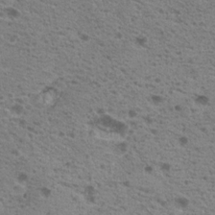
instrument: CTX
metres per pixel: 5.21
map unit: Nhu
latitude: 18.9702
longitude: -31.0081
